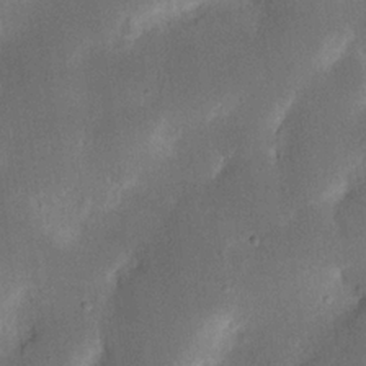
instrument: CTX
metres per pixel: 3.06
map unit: Nhu
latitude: 19.1403
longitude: -74.6113
